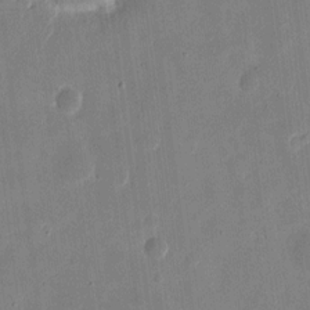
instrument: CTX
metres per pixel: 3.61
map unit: eHh
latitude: 10.6869
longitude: -68.8569
